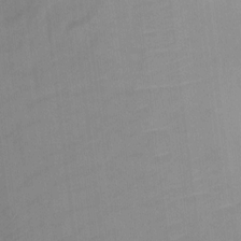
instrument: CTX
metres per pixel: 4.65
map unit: Ht
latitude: 6.2145
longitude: -30.2523
